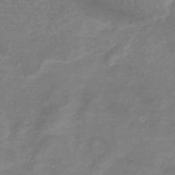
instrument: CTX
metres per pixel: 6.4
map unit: eHb
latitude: -32.9920
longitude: 71.2943
